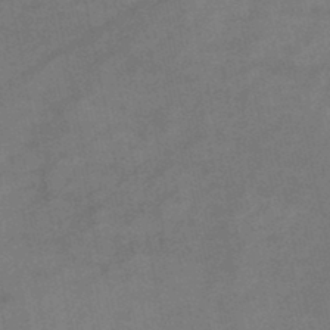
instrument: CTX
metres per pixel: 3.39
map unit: HNb
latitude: -45.1620
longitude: -36.1389
